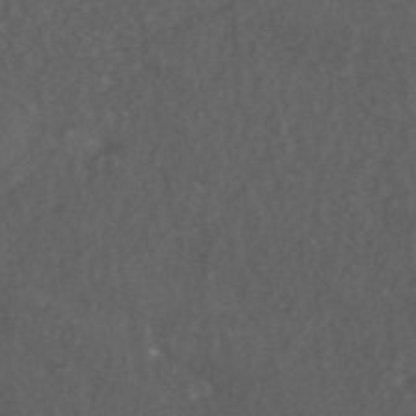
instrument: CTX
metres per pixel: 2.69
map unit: ANa
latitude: 46.1578
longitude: 27.0864
